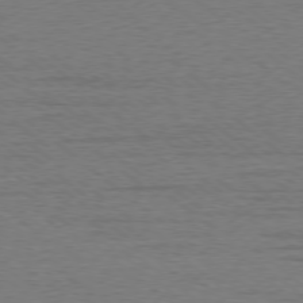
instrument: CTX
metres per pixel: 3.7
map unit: Ap
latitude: -78.7274
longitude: -82.6679
